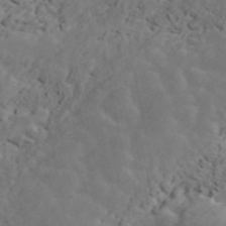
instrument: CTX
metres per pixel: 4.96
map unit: ANa
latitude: 47.2348
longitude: -84.1389
